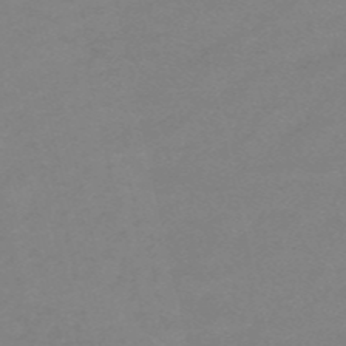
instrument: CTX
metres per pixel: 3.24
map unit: HNb
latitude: -55.4832
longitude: -41.0647
